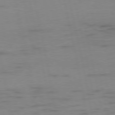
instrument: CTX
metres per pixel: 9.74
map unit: Ap
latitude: -76.0661
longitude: -73.9151
